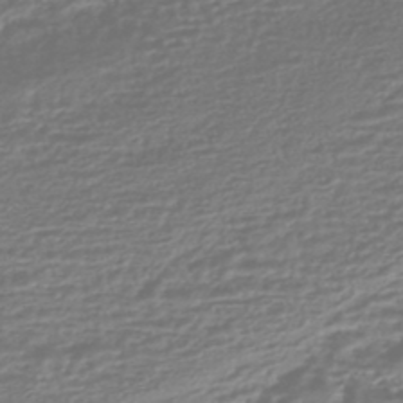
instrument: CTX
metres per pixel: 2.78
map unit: HNhu
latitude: -45.3699
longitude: 96.5952
